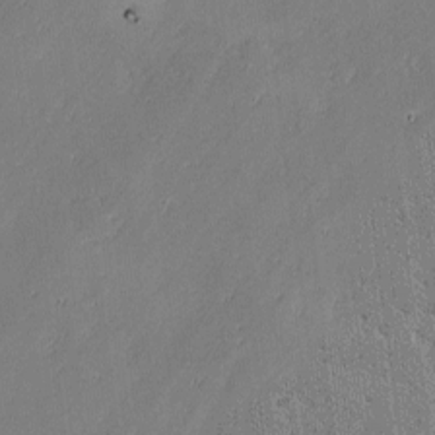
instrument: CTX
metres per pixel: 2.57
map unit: lAvf
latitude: -1.3888
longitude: -106.5168
